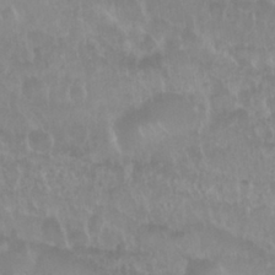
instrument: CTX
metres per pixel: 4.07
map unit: Nhu
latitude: 29.4048
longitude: -55.8772
